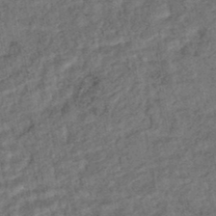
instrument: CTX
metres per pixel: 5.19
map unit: HNhu
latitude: -45.1242
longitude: 97.7100
